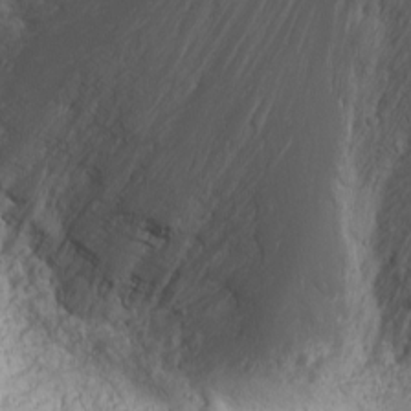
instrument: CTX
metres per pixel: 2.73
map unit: Nhu
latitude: -0.9353
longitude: -79.8584
